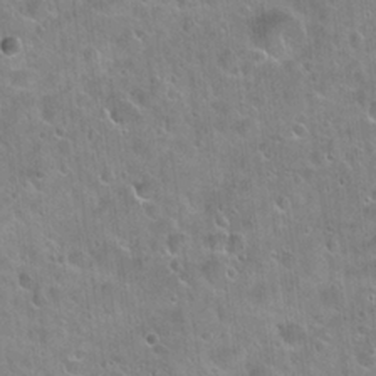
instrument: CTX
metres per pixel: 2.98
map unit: Hto
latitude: 21.8584
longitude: -53.7072
